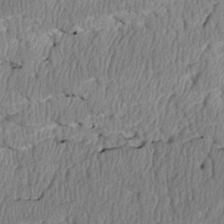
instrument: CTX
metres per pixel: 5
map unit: Htu
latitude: 3.2159
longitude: 149.8801
